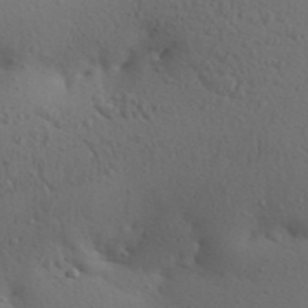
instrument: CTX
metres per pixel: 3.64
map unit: Aa
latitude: 30.1578
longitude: -146.4223
